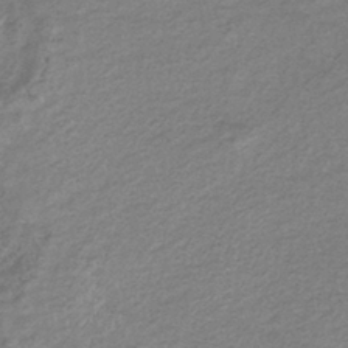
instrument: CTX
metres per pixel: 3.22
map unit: eHb
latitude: -37.1053
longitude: 76.0850
